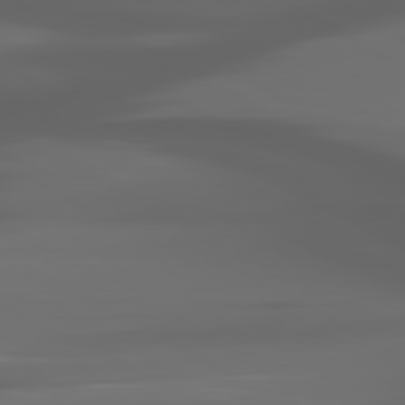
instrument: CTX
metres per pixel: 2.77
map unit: lApd
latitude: 80.2900
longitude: -140.2900
